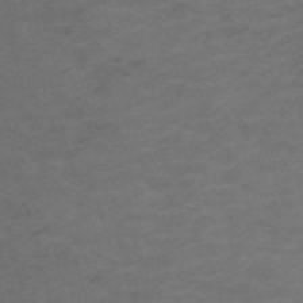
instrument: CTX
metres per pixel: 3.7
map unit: Nve
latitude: -58.5951
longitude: 59.6154
